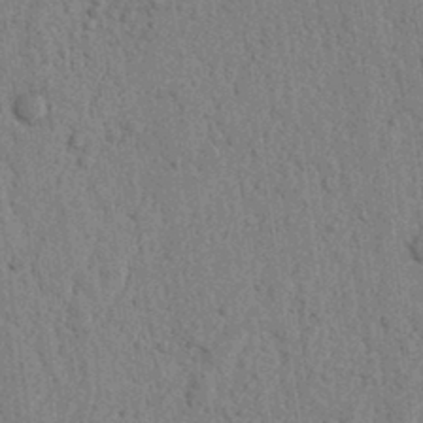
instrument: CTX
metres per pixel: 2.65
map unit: lAvf
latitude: 6.8380
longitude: 164.5196
